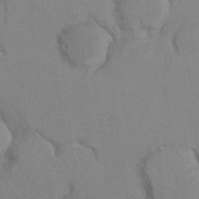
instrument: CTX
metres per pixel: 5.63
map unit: Hto
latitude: 7.0836
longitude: -34.5168
